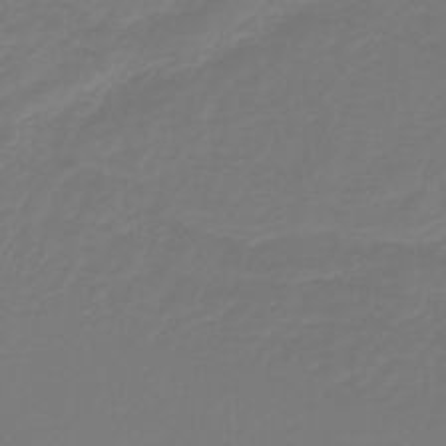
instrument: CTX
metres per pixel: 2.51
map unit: lHb
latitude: -42.7085
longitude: 60.5007
